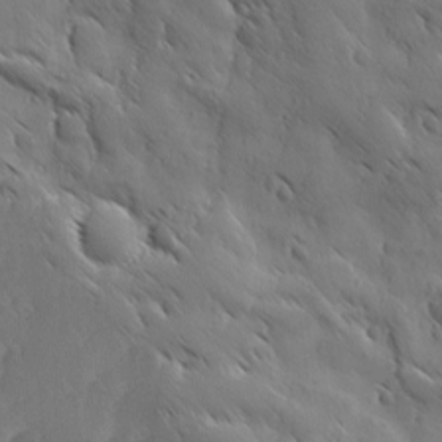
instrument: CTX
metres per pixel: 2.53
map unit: Ave
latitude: 12.4790
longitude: -105.4049
